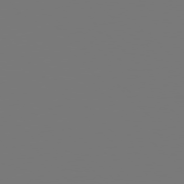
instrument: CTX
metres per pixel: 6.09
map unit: Hpe
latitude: 76.8191
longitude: -136.7247
